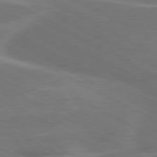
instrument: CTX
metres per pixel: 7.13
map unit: lApd
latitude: 80.7435
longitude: 128.2173
